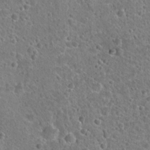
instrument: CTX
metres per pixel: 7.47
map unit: Hto
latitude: 21.5560
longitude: -48.5546
